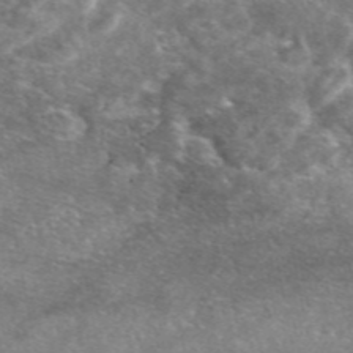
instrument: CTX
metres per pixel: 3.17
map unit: eAb
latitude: 47.5371
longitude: 123.0109
